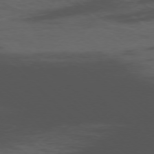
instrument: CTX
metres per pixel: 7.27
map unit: Ap
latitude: -76.6896
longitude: -67.0269
